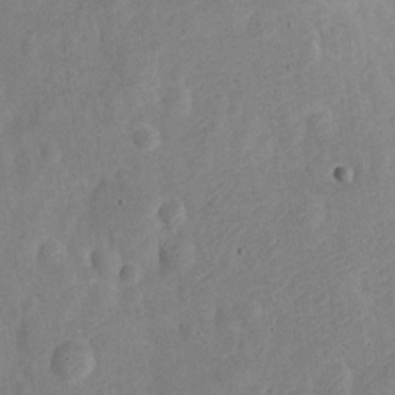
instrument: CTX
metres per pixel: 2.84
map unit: Nve
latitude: -24.6896
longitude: 107.4077
